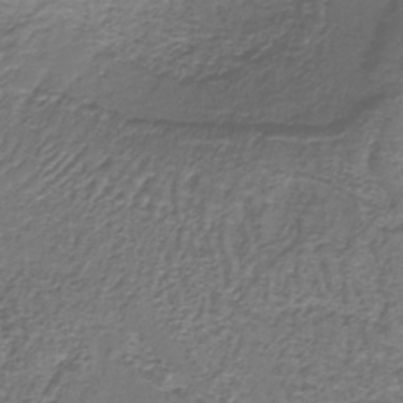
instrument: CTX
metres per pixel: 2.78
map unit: lHb
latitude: -38.4440
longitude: 61.1809
